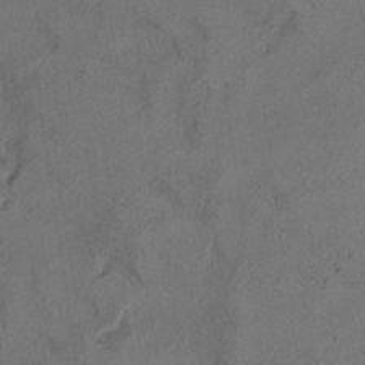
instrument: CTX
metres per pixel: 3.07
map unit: Ht
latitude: 11.1025
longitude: -32.0444
